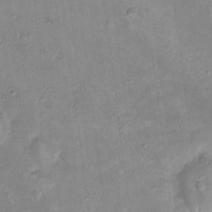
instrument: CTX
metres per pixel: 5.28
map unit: Hto
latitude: 17.9339
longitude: -39.1214
